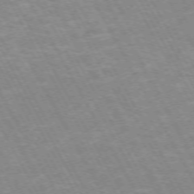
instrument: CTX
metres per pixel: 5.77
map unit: Hpe
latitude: -72.3684
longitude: 9.8611
